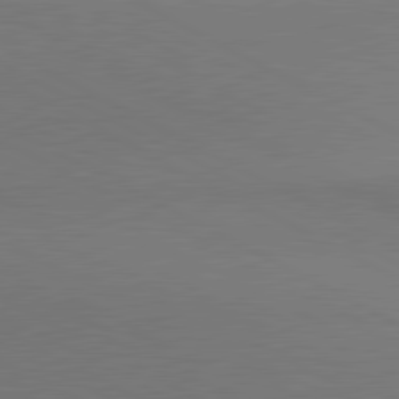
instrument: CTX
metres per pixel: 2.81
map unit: lApd
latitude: 80.9325
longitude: 154.9731
